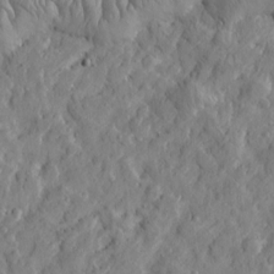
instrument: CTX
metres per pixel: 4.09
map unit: Htu
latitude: -3.6910
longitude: 158.5195
